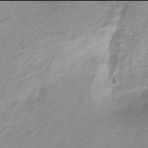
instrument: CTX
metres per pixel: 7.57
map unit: Nhe
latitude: -46.0094
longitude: 152.6518
